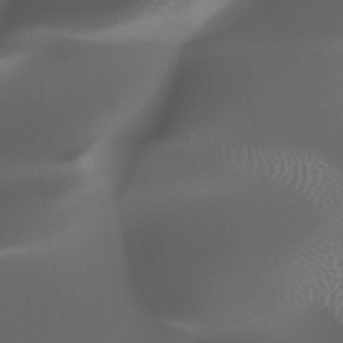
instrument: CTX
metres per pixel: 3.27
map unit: HNhu
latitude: -47.5966
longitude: 30.8597
